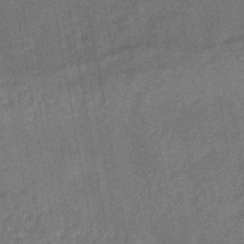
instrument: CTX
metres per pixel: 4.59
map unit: HNhu
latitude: -44.7652
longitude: 91.1243
